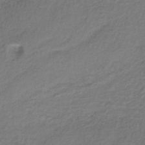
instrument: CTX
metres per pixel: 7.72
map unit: lHb
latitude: -34.6896
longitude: 61.5966
